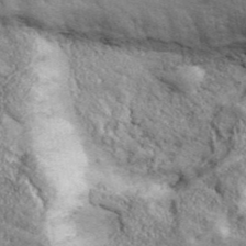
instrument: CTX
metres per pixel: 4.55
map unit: eHh
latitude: 43.4427
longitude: -89.8206
